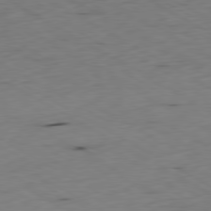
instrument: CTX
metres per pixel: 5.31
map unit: Ap
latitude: -80.3873
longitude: -71.1781
